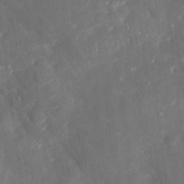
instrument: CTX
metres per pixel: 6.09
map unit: eHh
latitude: 5.0269
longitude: -70.1767
